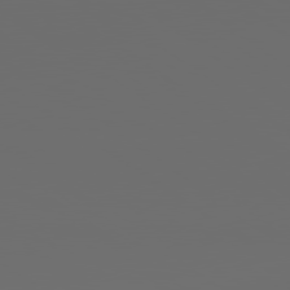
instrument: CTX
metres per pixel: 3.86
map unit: lApd
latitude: 79.7072
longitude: 164.4062
